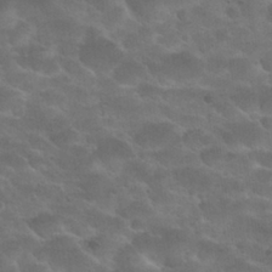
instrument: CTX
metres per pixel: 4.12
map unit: Nhu
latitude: 25.6693
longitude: -50.5167
